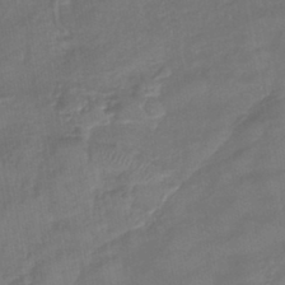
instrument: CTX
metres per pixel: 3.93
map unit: lHb
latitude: -42.8974
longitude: 81.7478
